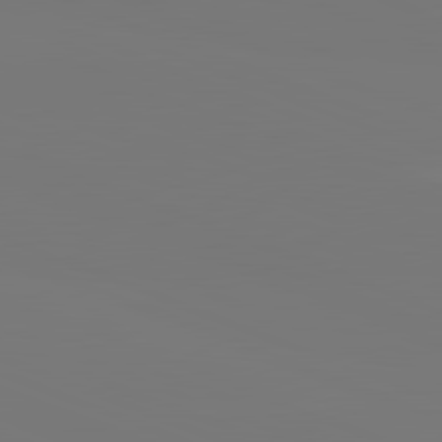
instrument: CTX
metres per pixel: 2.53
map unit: lApd
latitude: 82.2144
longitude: 146.8408
